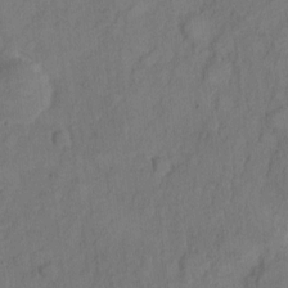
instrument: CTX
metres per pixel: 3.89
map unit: Hto
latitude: 5.2726
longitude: -61.0269
